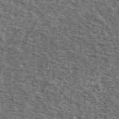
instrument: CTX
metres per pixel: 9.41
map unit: Ave
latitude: 42.0822
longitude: -106.6113
